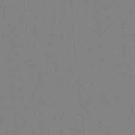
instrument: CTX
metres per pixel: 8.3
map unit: Ave
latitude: 3.3481
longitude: -112.7435
